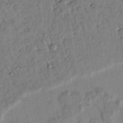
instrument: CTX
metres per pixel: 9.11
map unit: lAvf
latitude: 5.8394
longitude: 160.2551
